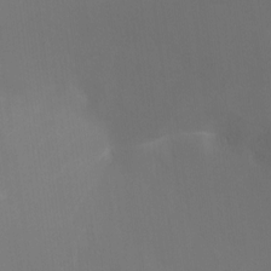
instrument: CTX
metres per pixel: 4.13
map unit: Ht
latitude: -16.7464
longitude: -41.8961
